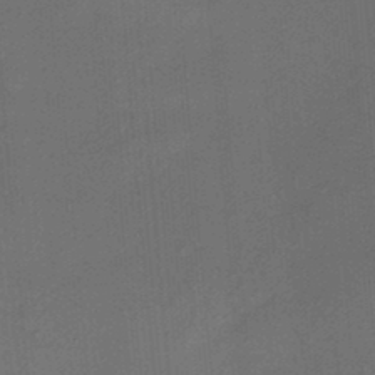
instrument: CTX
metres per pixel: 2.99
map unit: HNhu
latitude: 12.1200
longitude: 10.8975
